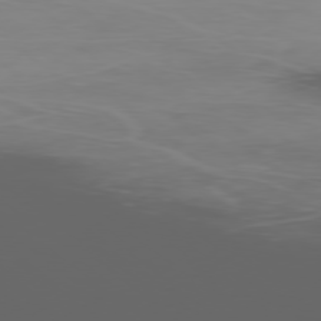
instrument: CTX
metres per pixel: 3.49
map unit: Ap
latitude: -78.8786
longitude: -71.1970
